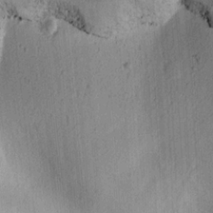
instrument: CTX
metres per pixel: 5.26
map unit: lAvf
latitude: 7.7827
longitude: 164.8030
